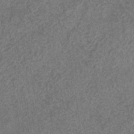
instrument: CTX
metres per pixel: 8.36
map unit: eHb
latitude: -31.1809
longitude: 71.4643
